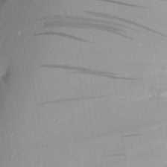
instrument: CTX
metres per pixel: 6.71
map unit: Aa
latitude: 21.5938
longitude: -145.0269
